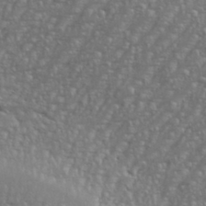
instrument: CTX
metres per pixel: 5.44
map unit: eHh
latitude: 35.6505
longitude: -132.6868
